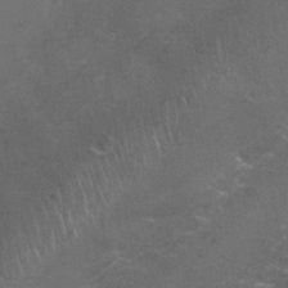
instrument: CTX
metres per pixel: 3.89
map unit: Nhu
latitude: 27.1781
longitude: -61.2537
